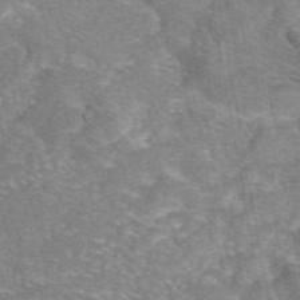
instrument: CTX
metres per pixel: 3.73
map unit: eAb
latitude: 46.5168
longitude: 102.6519
